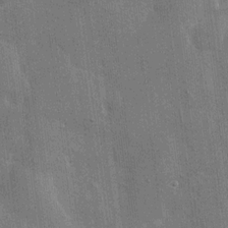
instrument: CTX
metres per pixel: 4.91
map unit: eHh
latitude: 15.9906
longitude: -68.8758
